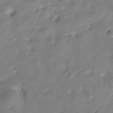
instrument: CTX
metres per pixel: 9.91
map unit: Hve
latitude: -30.0283
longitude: 90.4629
